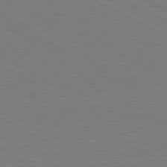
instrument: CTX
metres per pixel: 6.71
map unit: lApd
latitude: 81.3104
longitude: 151.6155
